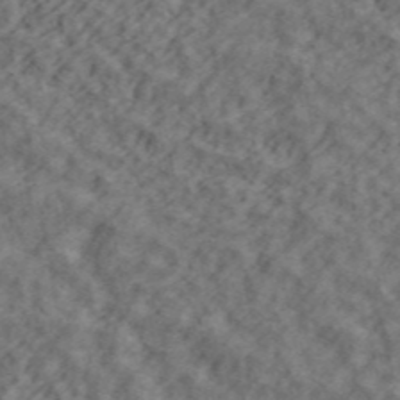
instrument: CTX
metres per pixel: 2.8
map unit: ANa
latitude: 45.1214
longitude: 45.1431
